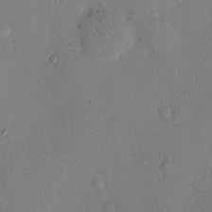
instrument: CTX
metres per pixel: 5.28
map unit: Nhu
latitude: 16.2334
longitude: -78.8569
